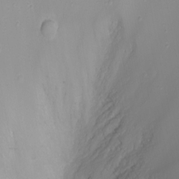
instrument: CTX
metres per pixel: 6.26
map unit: Nhu
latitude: -8.5574
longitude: -81.2159
